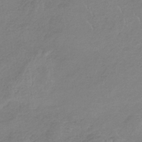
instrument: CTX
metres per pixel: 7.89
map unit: HNb
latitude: -34.8597
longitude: 56.0661
